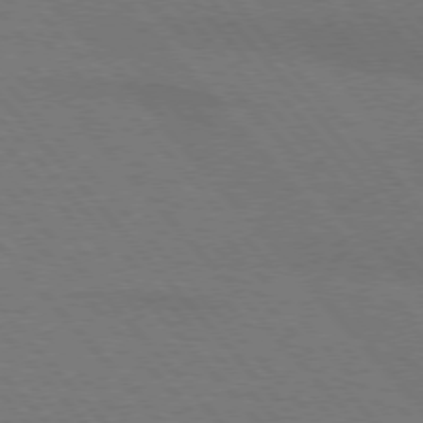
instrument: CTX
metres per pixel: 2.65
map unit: lApd
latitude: 75.1781
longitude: -81.2726
